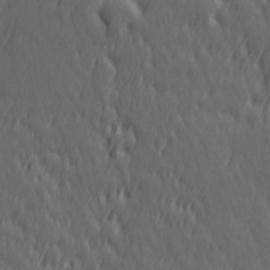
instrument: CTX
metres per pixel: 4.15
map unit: Hve
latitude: 26.2901
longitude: 145.4832
